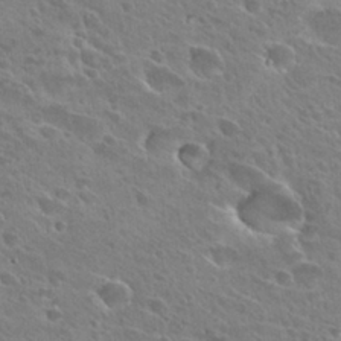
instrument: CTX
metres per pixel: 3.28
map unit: Hto
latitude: 28.3089
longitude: -39.4804
